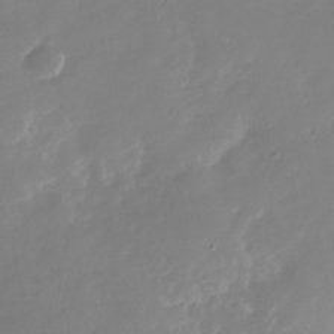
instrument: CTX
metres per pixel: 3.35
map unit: Nhu
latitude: -28.1984
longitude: -76.1389
